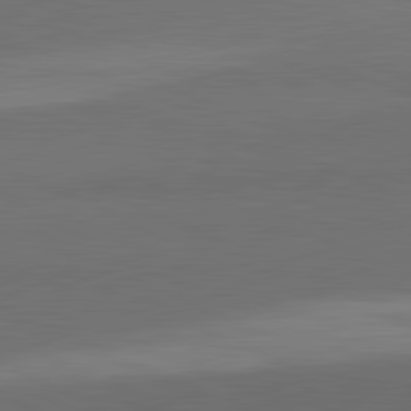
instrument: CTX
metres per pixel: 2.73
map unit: lApd
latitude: 82.1955
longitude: 156.5763
